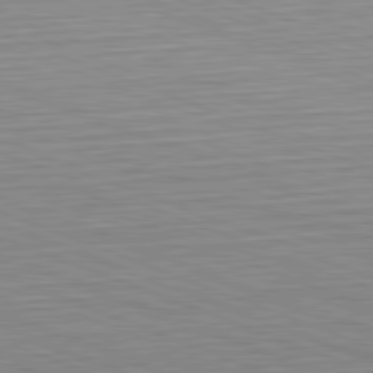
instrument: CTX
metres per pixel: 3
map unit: Hpe
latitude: -82.5574
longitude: 12.1984
